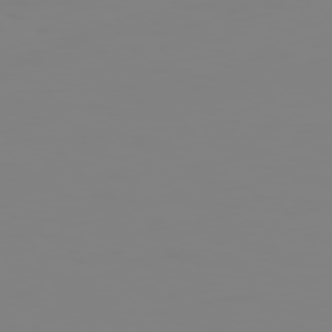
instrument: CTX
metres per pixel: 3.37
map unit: Hpe
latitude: 74.2900
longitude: -127.0459
